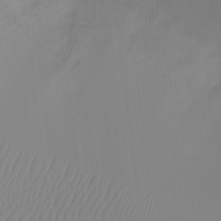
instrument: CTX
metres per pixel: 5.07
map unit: Ht
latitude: -10.2173
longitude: -29.1403
